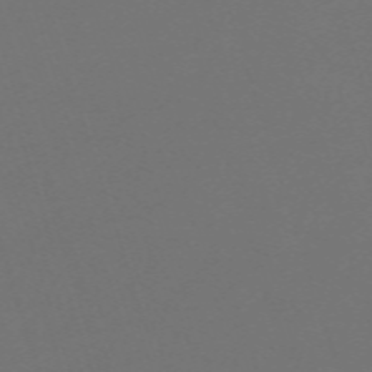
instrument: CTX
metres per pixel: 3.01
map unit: eHh
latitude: -63.5021
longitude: 53.1053
